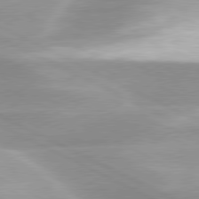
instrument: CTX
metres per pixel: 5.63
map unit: lApd
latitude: 79.9150
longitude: -120.1200
